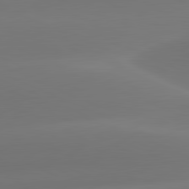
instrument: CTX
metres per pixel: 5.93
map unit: lApd
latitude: 81.5749
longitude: -160.8380
